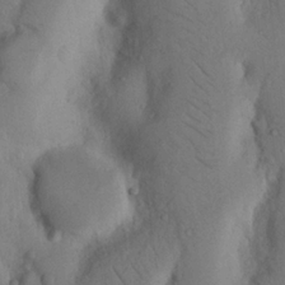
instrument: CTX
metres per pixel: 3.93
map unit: Nhu
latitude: 19.7449
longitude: -75.8961
